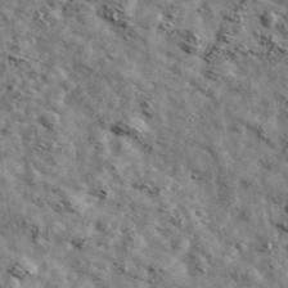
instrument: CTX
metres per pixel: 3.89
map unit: Ave
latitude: 42.8758
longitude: -107.7072
